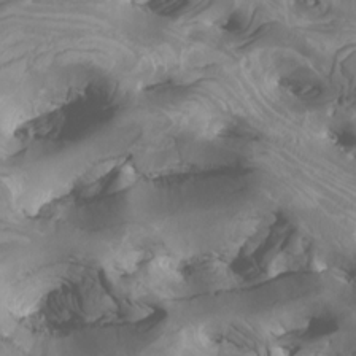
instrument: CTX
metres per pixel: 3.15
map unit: Htu
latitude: -6.3873
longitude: -77.1403
